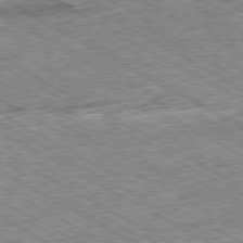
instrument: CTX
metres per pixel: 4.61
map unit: Ap
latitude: -80.1795
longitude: -85.2726
